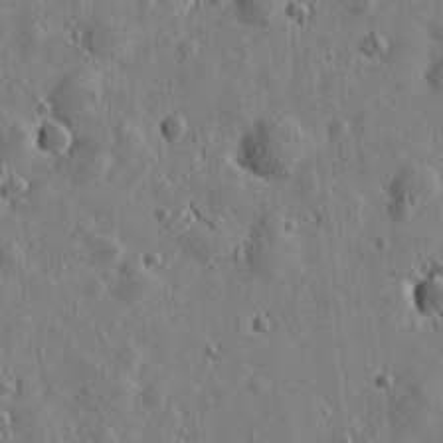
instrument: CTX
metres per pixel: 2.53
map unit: Htu
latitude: 0.3845
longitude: -178.1767
